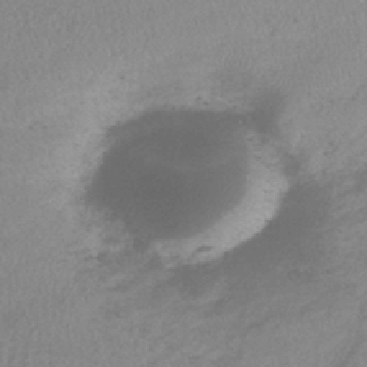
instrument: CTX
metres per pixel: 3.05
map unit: lHb
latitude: -40.1417
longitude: 72.5574
